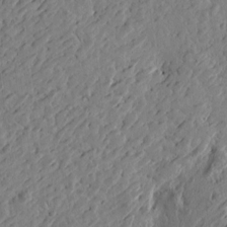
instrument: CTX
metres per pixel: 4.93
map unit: Htu
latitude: -2.3117
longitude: -178.4034
